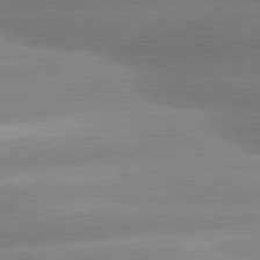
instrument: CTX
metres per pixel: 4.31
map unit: lApd
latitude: 80.5546
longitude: -155.0269
